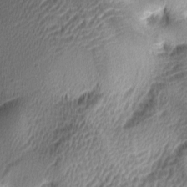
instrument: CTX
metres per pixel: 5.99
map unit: lAa
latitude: -5.2565
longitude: -122.5735
